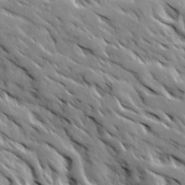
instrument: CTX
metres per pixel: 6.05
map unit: Ave
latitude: 19.3103
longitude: -136.2145
